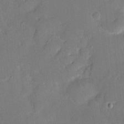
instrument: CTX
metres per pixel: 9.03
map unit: Hve
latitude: -11.0675
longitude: 175.5777
